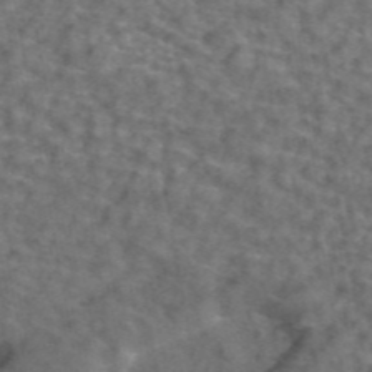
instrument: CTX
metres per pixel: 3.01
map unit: ANa
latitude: 44.3656
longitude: 29.0109
